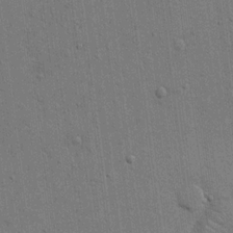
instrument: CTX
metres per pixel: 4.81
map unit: eHh
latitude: 15.4427
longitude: -68.9892
